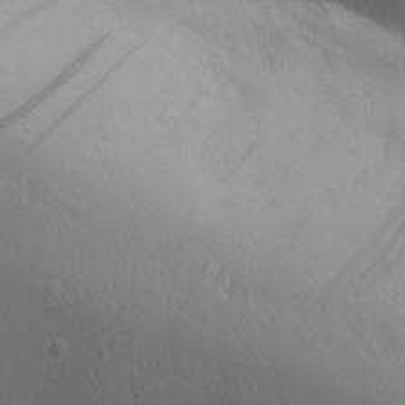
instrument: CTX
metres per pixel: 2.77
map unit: Aa
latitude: 28.2333
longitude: -133.3293
